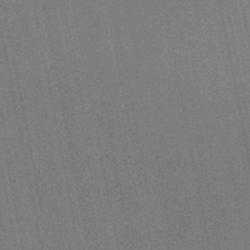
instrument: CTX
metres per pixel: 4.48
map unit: lHb
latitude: -46.0472
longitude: 57.4076
